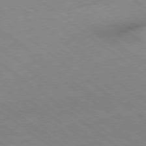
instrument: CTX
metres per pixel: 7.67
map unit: Hpe
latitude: -78.4440
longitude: -22.5357
